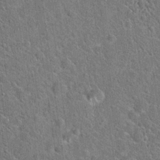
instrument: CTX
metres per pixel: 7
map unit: Hto
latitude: 21.3104
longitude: -51.3859
